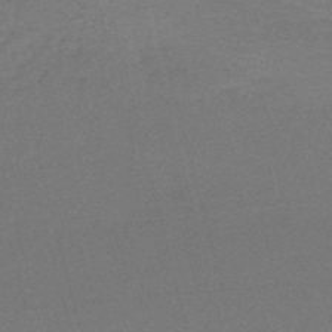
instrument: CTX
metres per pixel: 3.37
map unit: HNb
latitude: -50.4251
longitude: -41.5749
